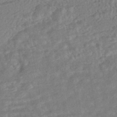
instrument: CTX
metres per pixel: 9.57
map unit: HNhu
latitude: -45.2754
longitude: 100.2172
